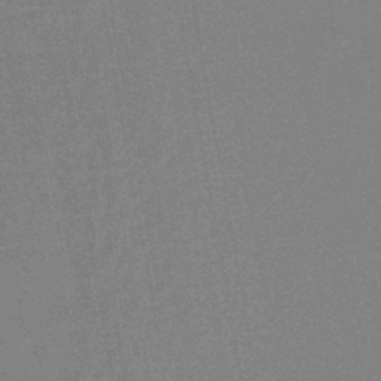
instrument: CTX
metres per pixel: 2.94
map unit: HNb
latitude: -44.6519
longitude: -41.7449
